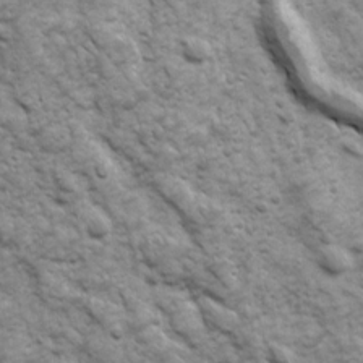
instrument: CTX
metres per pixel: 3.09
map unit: Ave
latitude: 16.8002
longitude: -132.2900
